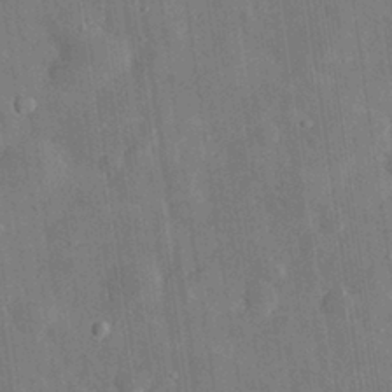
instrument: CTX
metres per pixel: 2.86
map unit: eHh
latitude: 31.5183
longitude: -78.0255
